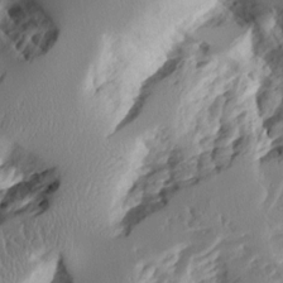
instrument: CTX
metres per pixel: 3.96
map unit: Aa
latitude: 11.6694
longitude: -126.6680
